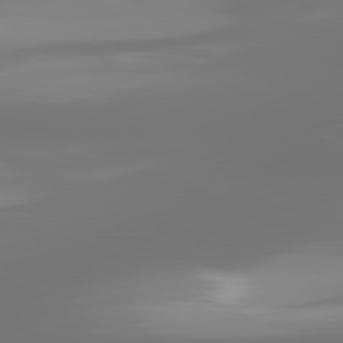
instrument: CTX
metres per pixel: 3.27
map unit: lApd
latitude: 81.9528
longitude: -166.4601
